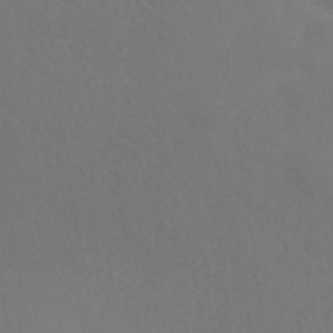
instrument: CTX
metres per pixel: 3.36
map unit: ANa
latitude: 39.4804
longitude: 20.7274
